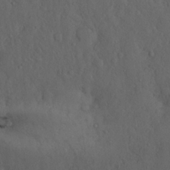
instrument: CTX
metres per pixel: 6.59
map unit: Nhu
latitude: 21.8017
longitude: -72.1011
